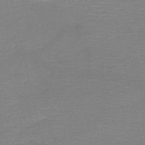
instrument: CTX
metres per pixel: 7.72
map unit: HNb
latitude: -50.3873
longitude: -42.1011
